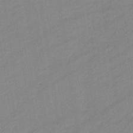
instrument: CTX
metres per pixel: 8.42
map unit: eHb
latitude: -37.8800
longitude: 78.2172
